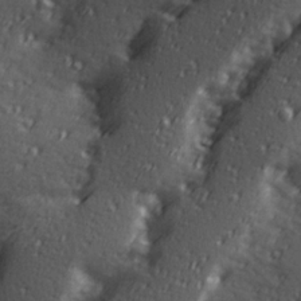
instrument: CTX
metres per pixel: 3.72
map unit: Hve
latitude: 24.3278
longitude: -96.6679
